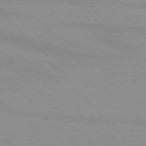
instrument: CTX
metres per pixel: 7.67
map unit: lApd
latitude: 76.4223
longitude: -84.8947
